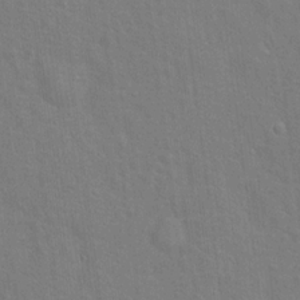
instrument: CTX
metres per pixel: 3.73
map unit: Hto
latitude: 16.8191
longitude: -41.0836
